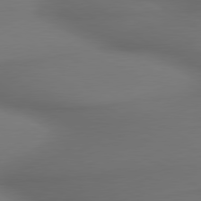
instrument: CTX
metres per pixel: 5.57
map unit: lApd
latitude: 79.8395
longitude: -175.1025
